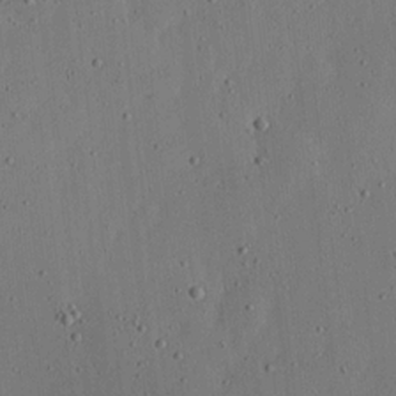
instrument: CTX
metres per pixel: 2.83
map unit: lHvf
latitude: 19.5560
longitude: -114.7813
